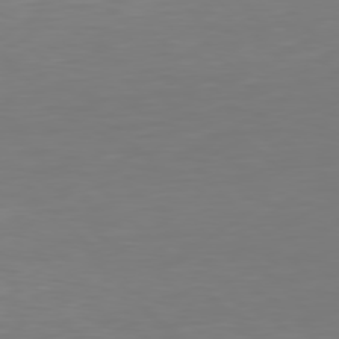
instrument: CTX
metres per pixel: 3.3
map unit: Hpe
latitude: 78.2712
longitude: -166.6301
